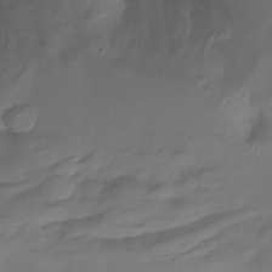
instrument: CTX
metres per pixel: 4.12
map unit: Nhu
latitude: -22.5763
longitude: -56.5167
